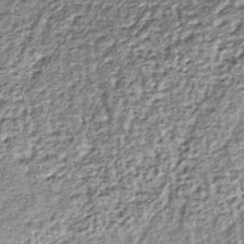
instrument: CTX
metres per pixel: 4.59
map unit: lHb
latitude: -36.8597
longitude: 65.2376
